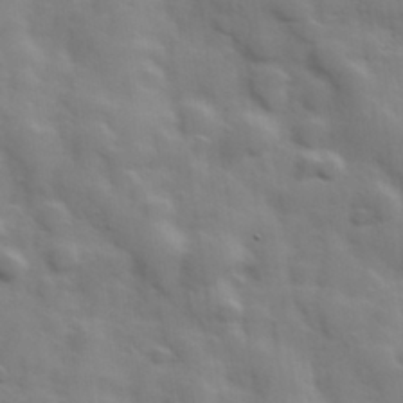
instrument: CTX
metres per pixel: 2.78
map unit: Hve
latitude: 31.2726
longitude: 150.6141
